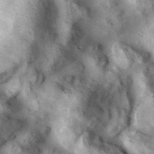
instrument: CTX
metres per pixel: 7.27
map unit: eHh
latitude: 34.9324
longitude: -68.4412
